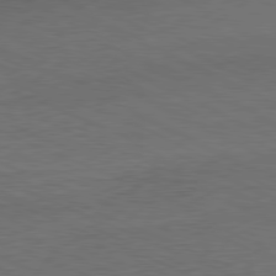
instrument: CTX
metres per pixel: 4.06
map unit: Ap
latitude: -81.4644
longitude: -70.6112
